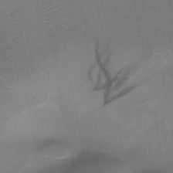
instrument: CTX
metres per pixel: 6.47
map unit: HNb
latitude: -47.4265
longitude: -40.3089
